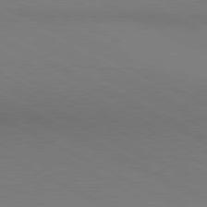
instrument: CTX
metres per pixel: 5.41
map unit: lApd
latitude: 80.7435
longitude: 145.1998
